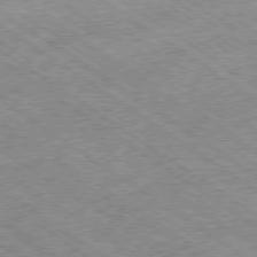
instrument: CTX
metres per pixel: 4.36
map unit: Ap
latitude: -79.4454
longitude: -51.7071
